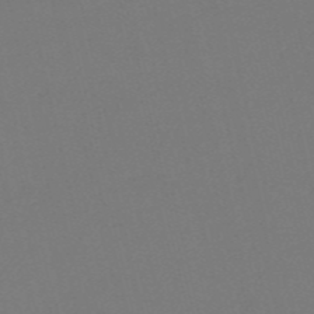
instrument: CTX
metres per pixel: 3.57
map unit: HNb
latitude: -55.0487
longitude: -38.7813
